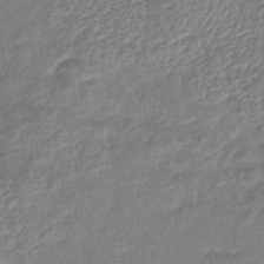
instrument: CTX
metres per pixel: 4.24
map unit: eHb
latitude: -40.2739
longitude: 78.9541
